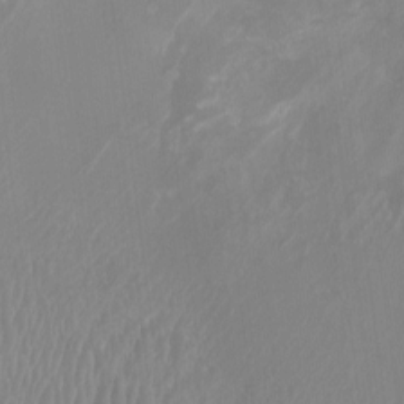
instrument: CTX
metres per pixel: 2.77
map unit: Ht
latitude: -2.6707
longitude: -16.4412
